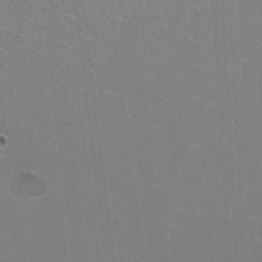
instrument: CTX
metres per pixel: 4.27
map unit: HNhu
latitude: -1.6344
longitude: -1.9339
